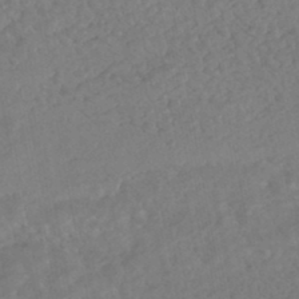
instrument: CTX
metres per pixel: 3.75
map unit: HNhu
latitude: -45.8989
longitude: 97.1053
